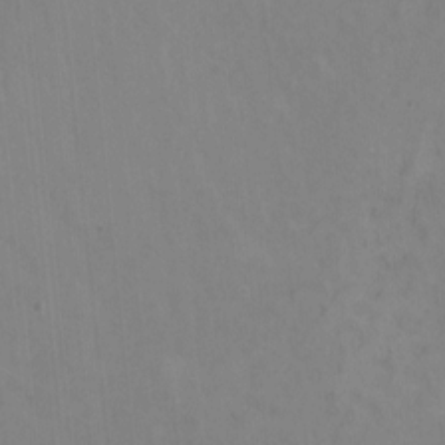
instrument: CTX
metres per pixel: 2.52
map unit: Ht
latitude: -11.5588
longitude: -46.5924
